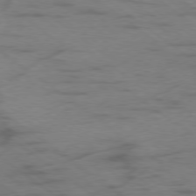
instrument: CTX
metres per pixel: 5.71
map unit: Hpe
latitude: -79.0864
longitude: -22.3467
